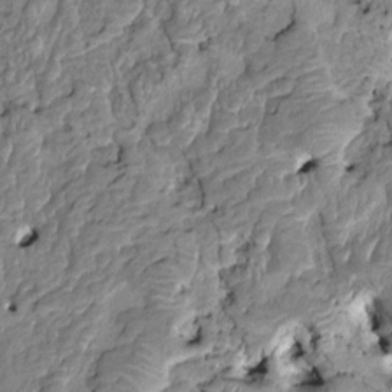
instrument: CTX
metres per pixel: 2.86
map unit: HNhu
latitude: 4.5735
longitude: -5.7072
